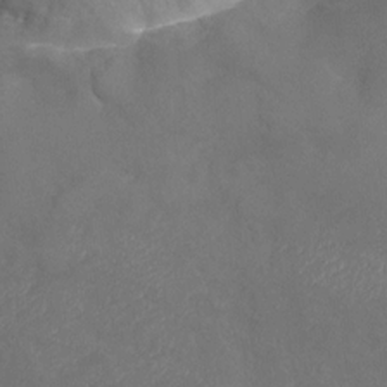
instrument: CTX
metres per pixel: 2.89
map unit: Nhu
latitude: -26.0849
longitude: -56.9513
